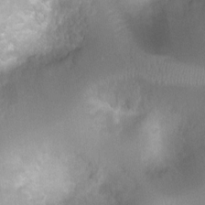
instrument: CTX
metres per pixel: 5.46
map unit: Ht
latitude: -1.1054
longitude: -20.0822
